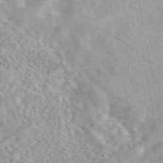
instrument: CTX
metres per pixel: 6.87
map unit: eAb
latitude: 44.2711
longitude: 109.1431
